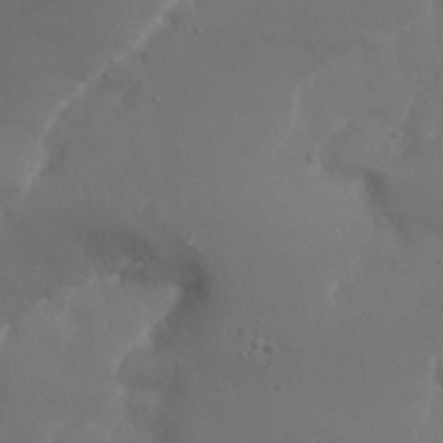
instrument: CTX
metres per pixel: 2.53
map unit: Nhu
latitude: 24.6679
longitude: -61.8016
